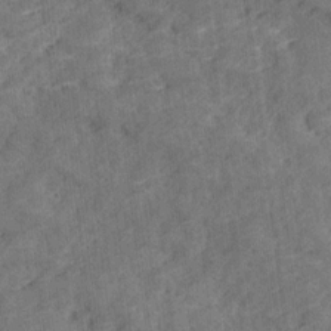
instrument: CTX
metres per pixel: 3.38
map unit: Ave
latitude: 18.5356
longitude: -135.4048
